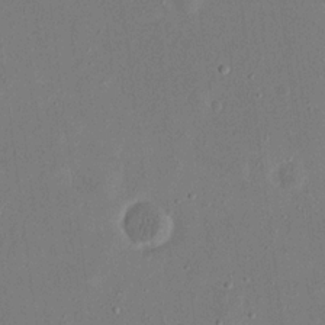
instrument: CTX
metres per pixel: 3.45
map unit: eHh
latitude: 17.2537
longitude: -70.4034
